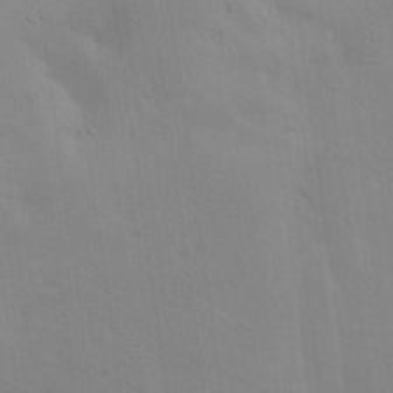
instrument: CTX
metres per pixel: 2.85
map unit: Ave
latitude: 17.1214
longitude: -138.8380
